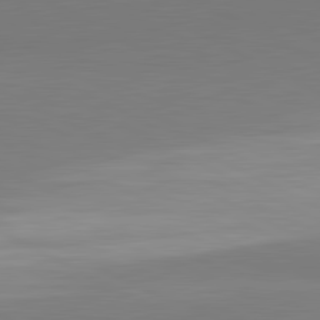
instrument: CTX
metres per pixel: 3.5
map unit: lApd
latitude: 81.5560
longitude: 158.7652
